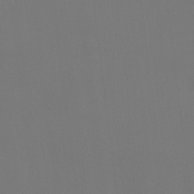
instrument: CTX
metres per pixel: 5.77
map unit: Ht
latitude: -15.5966
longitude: -41.2725
